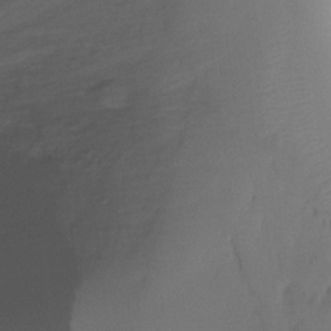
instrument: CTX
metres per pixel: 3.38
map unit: Ht
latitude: -16.7652
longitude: -48.8569
